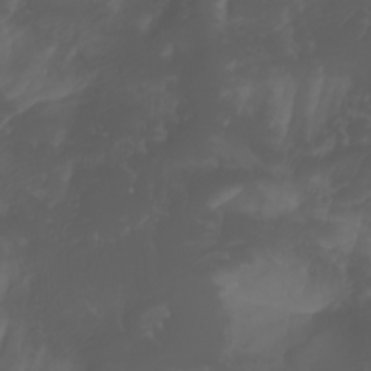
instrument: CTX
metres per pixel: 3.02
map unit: Aa
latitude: -7.4076
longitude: -79.8961
